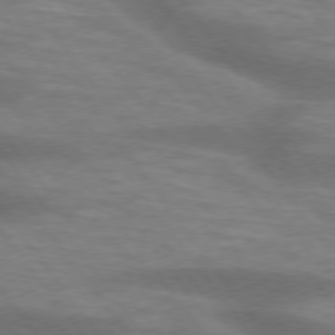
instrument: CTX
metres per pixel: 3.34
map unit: lApd
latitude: 75.2159
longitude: -57.3670
